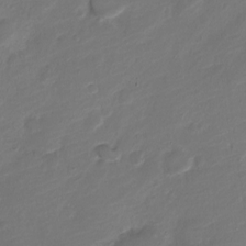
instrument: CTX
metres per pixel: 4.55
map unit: Nve
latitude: -19.6533
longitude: 108.1984
